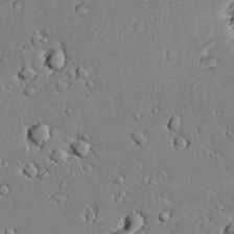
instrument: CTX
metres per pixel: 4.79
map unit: lAvf
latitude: 24.5734
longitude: -110.1389
